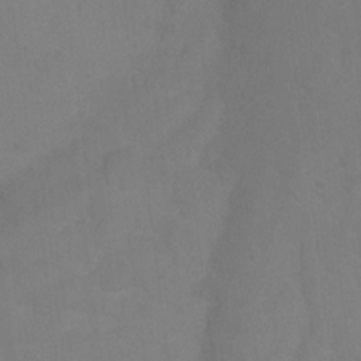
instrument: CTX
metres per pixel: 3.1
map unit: Ht
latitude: 2.4601
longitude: -33.6505
